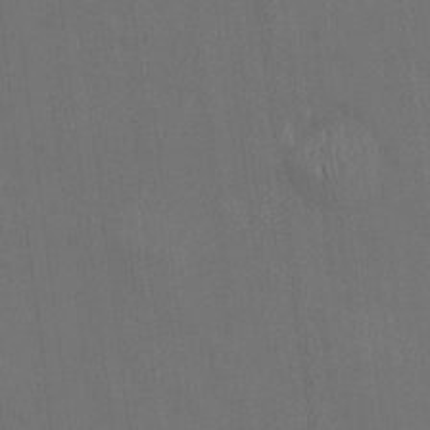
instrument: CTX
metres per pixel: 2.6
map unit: HNhu
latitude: 0.1577
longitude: -5.4426
